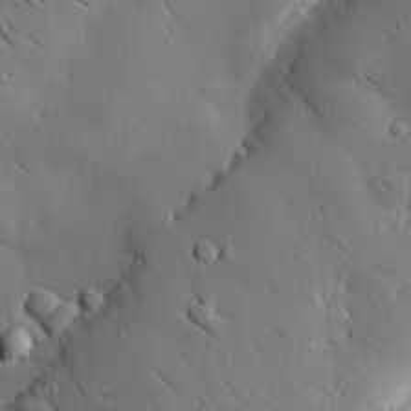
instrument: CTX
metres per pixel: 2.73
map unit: eHh
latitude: 30.1200
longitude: -80.6113
